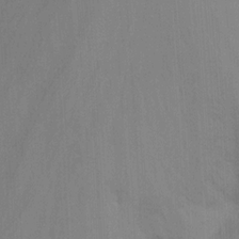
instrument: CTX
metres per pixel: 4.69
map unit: Nhu
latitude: -17.4644
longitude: -47.3104
